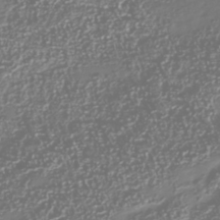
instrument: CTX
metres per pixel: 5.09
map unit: Nhu
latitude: -40.7274
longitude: -82.8191
